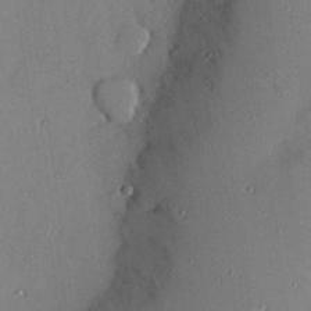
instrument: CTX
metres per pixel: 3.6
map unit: Hve
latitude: 26.1956
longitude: -90.9892
